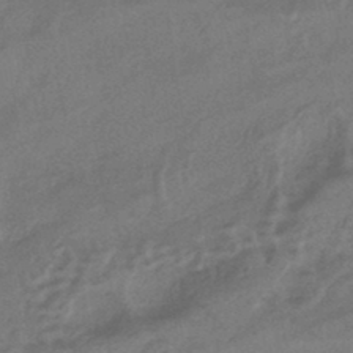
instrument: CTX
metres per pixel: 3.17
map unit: eHb
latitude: -42.3873
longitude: 83.6533
